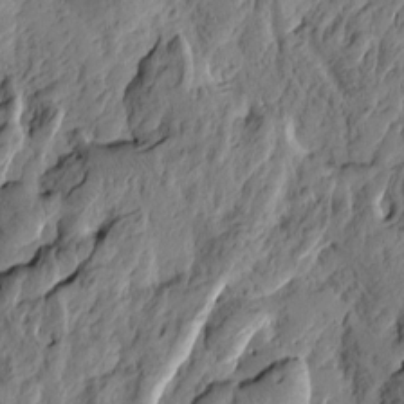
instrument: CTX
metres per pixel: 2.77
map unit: Htu
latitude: -3.5777
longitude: -178.8191
